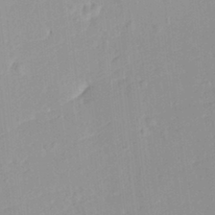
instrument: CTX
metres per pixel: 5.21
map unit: HNhu
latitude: 3.9717
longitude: 3.9178
